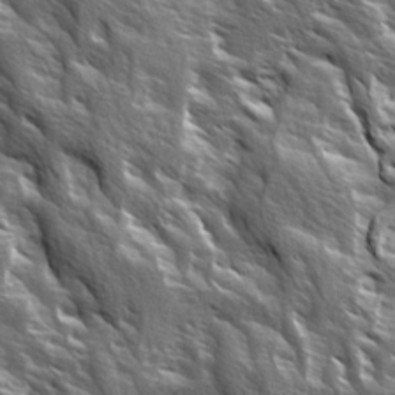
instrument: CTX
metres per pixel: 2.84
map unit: Ave
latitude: 15.0837
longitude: -132.0822
